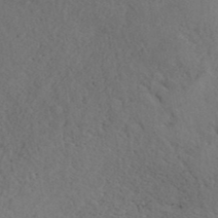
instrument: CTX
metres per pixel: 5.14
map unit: ANa
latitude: 39.5560
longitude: 21.6344
